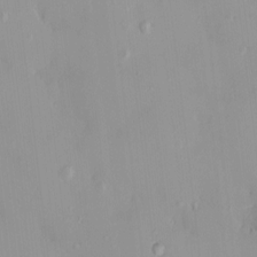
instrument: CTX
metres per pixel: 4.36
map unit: HNhu
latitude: 5.3671
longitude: 2.7652
